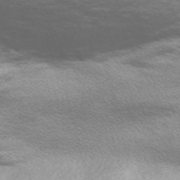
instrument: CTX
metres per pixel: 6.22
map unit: Nve
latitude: -58.8219
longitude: 57.1431
